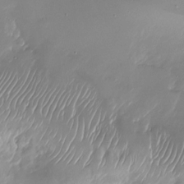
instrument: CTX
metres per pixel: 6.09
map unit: Nhu
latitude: -27.7666
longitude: -60.3845
